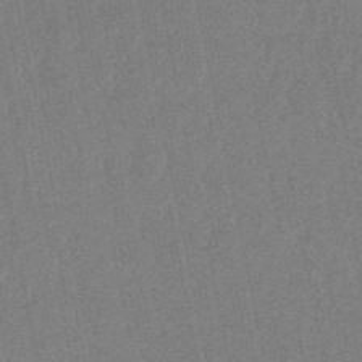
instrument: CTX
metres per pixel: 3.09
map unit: lHb
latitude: -49.7667
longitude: 79.3320
